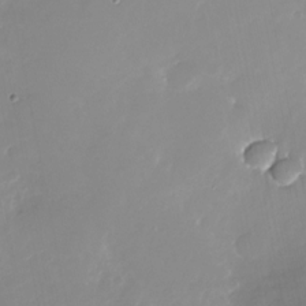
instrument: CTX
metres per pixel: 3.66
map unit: Nhu
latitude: -26.1983
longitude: -73.2537
